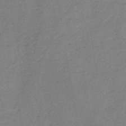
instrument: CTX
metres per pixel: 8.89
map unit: HNb
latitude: -46.4251
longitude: -37.9906
